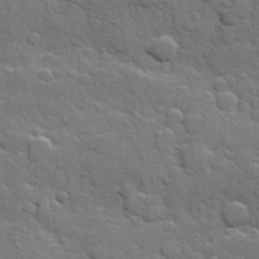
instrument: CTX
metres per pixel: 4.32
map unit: Hve
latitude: 24.7057
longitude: 148.7841
